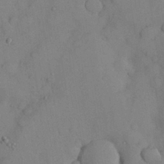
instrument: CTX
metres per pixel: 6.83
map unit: Nhu
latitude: 28.0822
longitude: -70.6112
